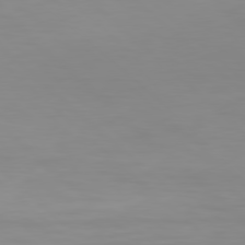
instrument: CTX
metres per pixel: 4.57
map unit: Hpe
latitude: 77.6316
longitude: -124.7435
